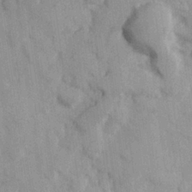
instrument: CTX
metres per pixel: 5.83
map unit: Hve
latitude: 25.8394
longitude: 147.8611
